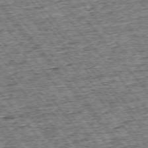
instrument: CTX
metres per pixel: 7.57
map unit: Ap
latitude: -75.6155
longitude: -91.5182
